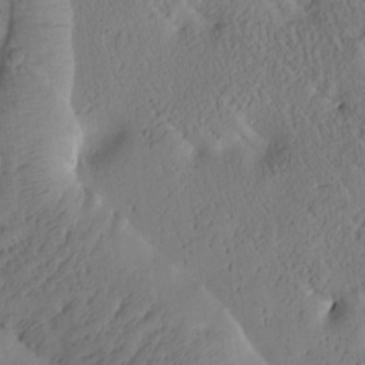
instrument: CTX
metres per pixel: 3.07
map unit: Htu
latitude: 0.8191
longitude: 176.7274
